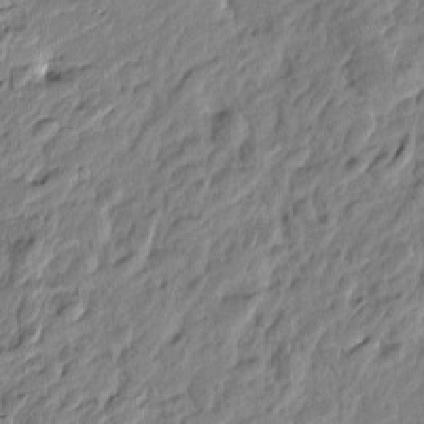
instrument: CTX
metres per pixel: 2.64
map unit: Htu
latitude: -4.4629
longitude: 179.7855
